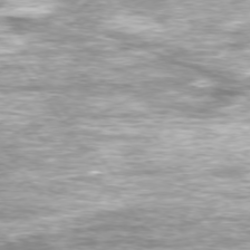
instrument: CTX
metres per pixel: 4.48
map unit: Ap
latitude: -76.9920
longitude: -72.1200
